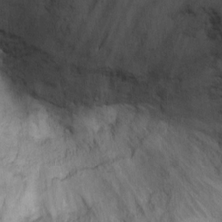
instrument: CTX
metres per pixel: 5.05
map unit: Ht
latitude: 10.5924
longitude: -39.5749
